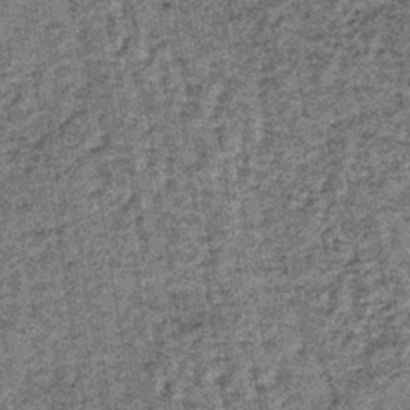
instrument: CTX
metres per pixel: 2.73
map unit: lHb
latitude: -38.5762
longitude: 64.1039
